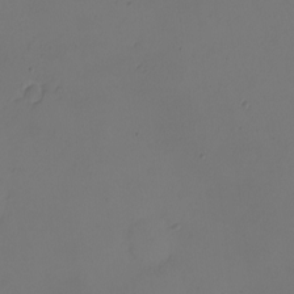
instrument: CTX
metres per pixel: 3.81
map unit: eHh
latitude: -2.5384
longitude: -74.1011
